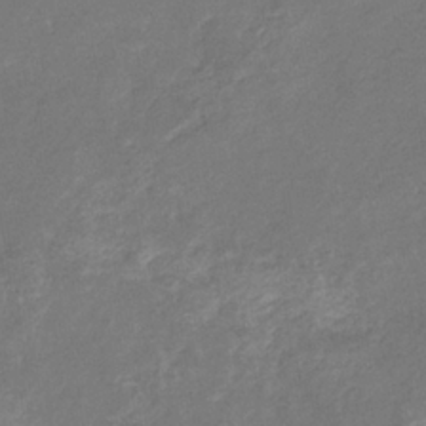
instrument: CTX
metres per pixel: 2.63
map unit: eHb
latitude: -34.5196
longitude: 75.4455
